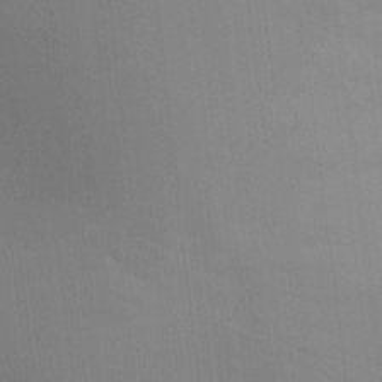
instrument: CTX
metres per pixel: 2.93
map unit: Ht
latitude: -9.0675
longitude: -31.0081
